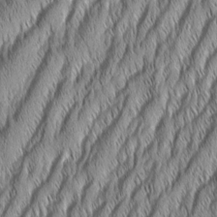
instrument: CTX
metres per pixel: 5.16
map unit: Aa
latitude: 7.4993
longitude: -130.6680
